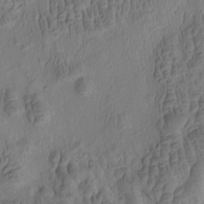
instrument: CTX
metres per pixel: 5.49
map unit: eHh
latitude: -1.3321
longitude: 15.3321
